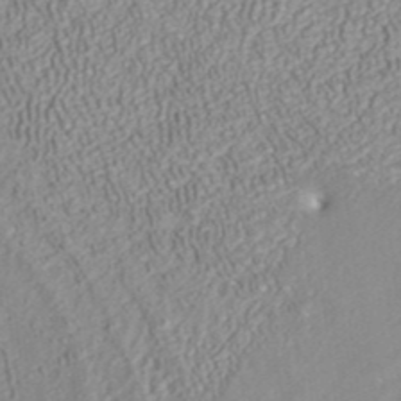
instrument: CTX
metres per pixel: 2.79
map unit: ANa
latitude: 40.7057
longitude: 23.3888
